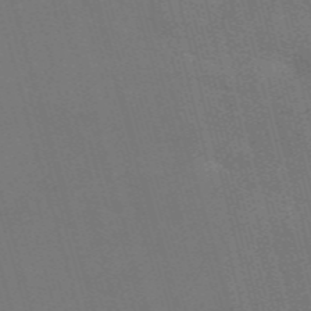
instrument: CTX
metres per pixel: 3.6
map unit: Nve
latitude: -58.9730
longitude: 62.3873
